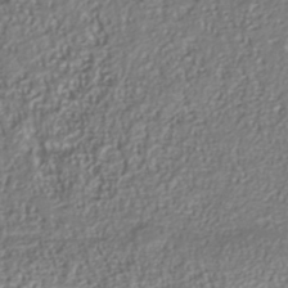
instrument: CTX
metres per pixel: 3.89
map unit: Nhu
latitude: -41.3698
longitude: -85.7450
